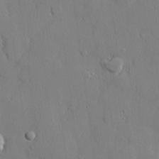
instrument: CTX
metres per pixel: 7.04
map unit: lHvf
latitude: 21.6694
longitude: 145.0109
